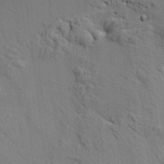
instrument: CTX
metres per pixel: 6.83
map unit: HNhu
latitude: 12.3656
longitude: 9.8989
